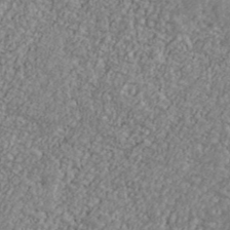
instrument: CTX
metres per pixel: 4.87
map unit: Ave
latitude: 41.0080
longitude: -111.3293
